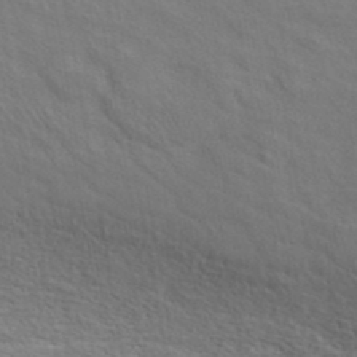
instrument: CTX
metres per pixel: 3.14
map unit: ANa
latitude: 39.6694
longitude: 21.2942
